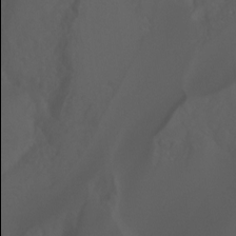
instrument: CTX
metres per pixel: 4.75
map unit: Ht
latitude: -0.6708
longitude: -45.9906
